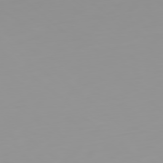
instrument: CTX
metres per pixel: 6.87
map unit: Ap
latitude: -79.4454
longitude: -68.8758
